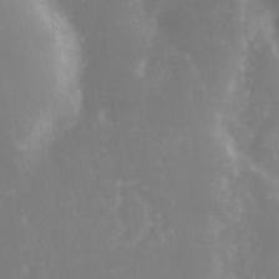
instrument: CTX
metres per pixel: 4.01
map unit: Nhe
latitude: -27.2187
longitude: -109.4048
